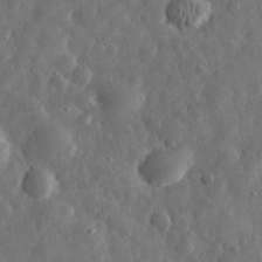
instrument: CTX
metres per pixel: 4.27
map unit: eHh
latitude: 31.5371
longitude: -74.6679
